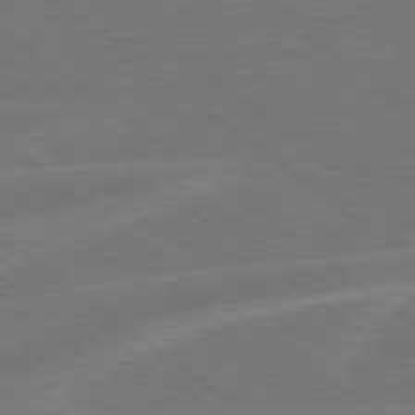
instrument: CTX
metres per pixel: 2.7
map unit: Hpe
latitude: 79.0270
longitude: -153.7261
